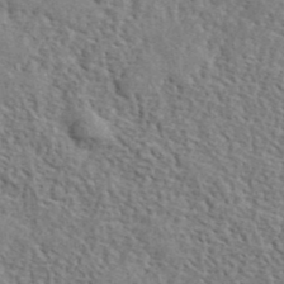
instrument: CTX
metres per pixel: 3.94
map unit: ANa
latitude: 41.6127
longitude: -87.3859
